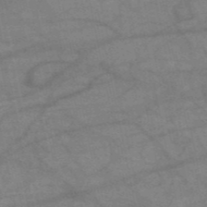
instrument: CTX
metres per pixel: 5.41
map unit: HNb
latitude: -52.6518
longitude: -43.0459
